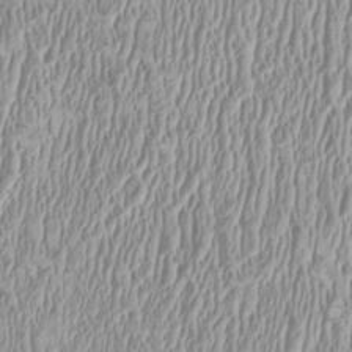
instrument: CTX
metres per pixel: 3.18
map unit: HNhu
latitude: 2.3656
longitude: -2.7246
